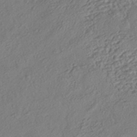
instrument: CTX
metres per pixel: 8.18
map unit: eHh
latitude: -42.3117
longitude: 118.9353
